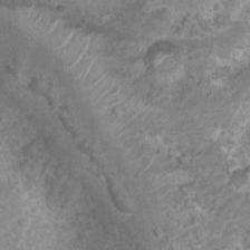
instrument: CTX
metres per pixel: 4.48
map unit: Nhu
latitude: 6.0255
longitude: -18.3089
